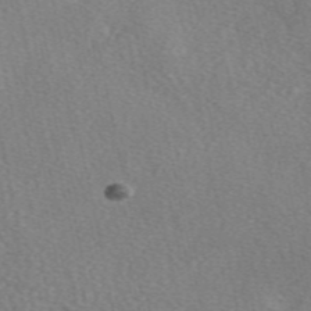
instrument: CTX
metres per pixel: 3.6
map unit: eAb
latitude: 48.6490
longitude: 113.6155
